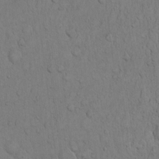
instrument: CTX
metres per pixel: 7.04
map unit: Hto
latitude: 11.7261
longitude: -57.7260
